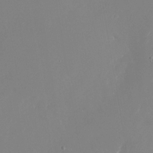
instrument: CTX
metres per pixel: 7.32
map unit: Nhu
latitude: -24.3495
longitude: -72.3090
